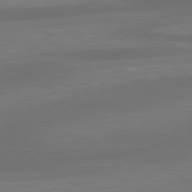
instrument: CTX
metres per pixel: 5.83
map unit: lApd
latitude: 79.4805
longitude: -90.1200
